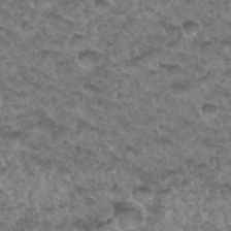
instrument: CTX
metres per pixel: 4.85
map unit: Hto
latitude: 33.9339
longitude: -48.1767
